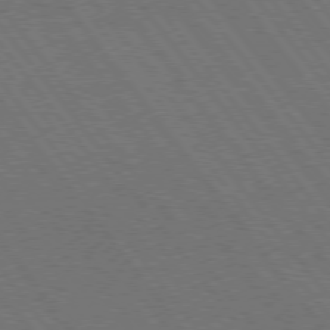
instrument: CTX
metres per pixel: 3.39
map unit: Hpe
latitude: 75.4238
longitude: -137.4427
